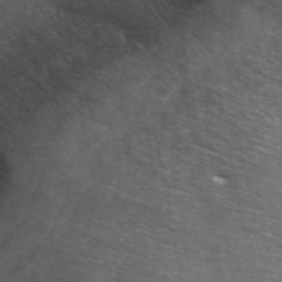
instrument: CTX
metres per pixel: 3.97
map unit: ANa
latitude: 44.3089
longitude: 25.1242
